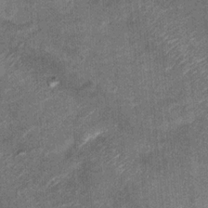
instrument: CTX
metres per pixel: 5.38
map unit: Hto
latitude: 15.0081
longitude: -35.1781
